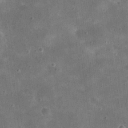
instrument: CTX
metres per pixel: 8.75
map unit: eHh
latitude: 20.8002
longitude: -66.2333
